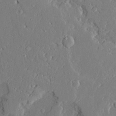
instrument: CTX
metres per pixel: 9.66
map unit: Ave
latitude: 22.8758
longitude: -129.2159
